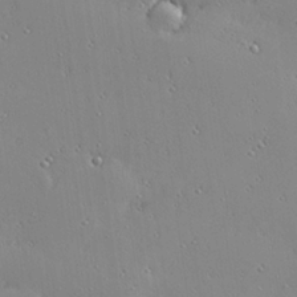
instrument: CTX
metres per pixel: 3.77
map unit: Hve
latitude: 25.9906
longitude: -92.5356
